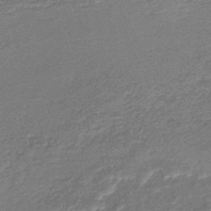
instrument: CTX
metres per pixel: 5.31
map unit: lHb
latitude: -42.6518
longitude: 81.0487
